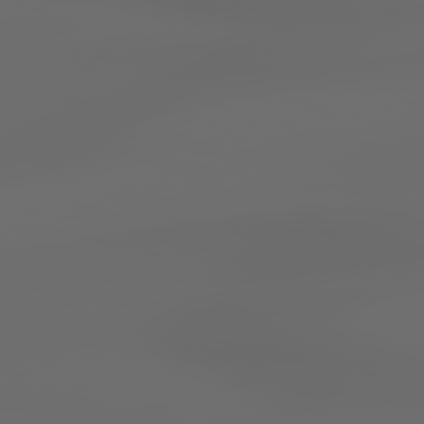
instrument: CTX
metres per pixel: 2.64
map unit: lApd
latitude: 79.2726
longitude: -139.7261
